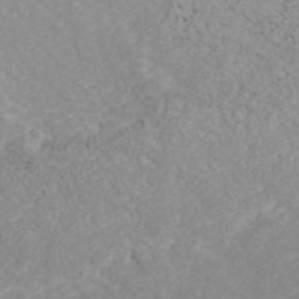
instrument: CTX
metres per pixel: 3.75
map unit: ANa
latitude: 41.2159
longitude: 28.3306
